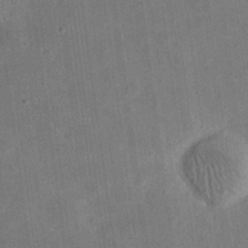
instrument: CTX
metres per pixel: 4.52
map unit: eHh
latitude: 23.8772
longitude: -68.8569
